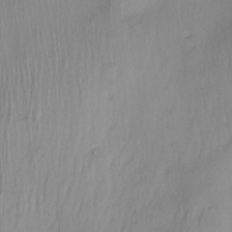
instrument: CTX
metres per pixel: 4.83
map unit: Nve
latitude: -23.0487
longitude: -138.0633
